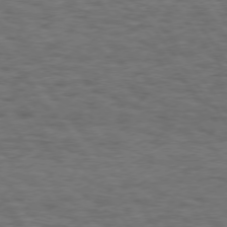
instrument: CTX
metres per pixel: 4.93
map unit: Hpe
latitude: 74.4223
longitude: -152.6680
